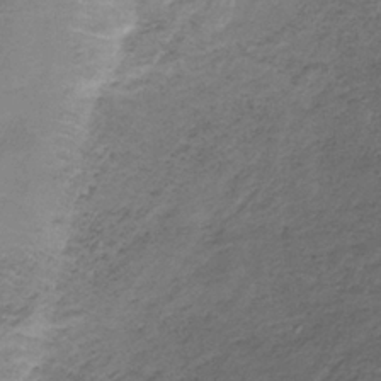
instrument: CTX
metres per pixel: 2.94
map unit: HNb
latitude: -32.8219
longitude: 61.1809
